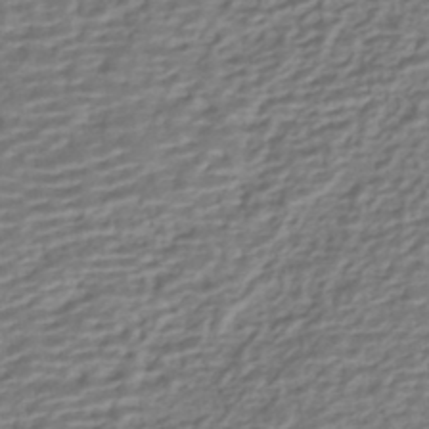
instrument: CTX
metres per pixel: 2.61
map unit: HNhu
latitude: -42.9352
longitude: 100.7652
